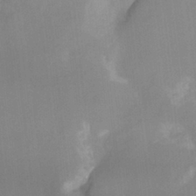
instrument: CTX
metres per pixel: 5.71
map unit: Ht
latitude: -14.2740
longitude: -54.2144
